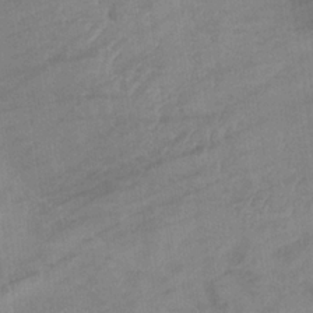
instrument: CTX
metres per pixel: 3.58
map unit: lHb
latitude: -33.8234
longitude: 71.7100
